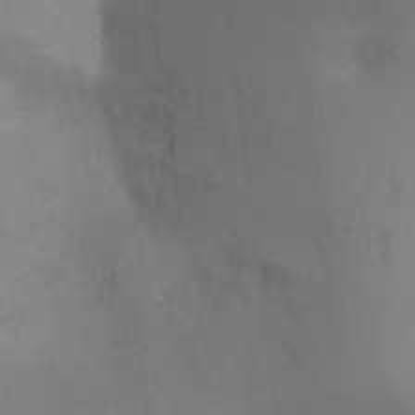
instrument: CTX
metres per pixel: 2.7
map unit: Ht
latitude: -17.0487
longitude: -40.3278
